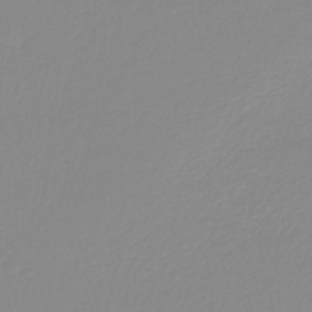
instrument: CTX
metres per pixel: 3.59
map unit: lHb
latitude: -40.5574
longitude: 60.1795
